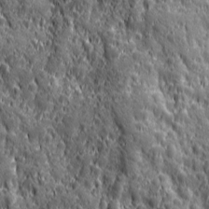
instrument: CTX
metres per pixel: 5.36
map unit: Ave
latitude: 12.6113
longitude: -104.6680
